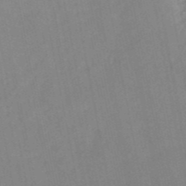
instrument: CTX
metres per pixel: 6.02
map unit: HNb
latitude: -52.0094
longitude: -50.1388
